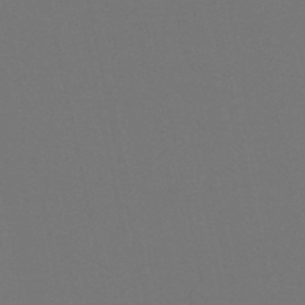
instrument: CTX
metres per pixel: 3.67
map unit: lHb
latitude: -51.2187
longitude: 80.1795
